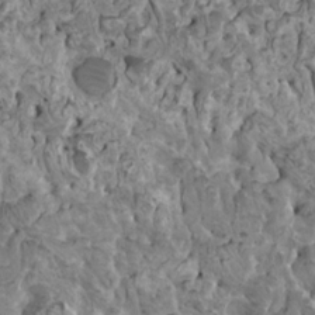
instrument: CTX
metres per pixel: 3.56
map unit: HNhu
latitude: 6.3467
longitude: -1.1592
